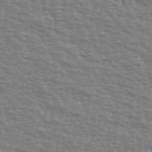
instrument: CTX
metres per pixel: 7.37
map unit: Ave
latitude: 38.1578
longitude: -112.9325
